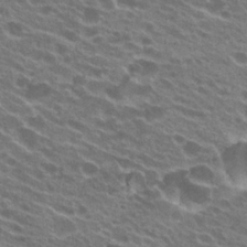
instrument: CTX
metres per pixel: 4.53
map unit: Hto
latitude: 23.3671
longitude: -38.3845
